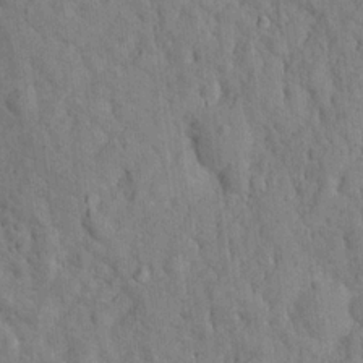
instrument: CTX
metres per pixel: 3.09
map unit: Nhu
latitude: 16.2712
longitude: -32.3467
